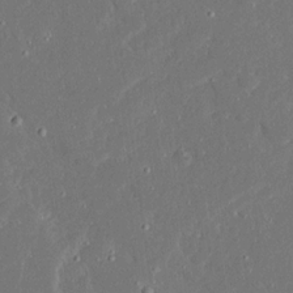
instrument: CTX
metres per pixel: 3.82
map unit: Ave
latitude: 16.5735
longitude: -140.4223
